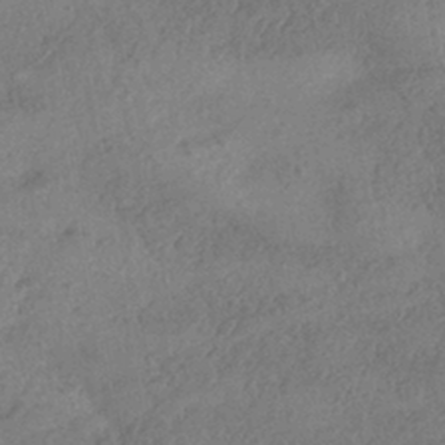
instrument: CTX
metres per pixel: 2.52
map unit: eHh
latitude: -42.6518
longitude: 121.0108
